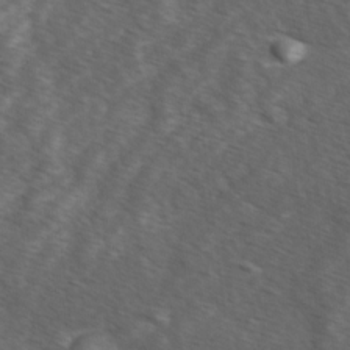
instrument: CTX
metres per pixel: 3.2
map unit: Ave
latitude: 1.3481
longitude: -113.0458
